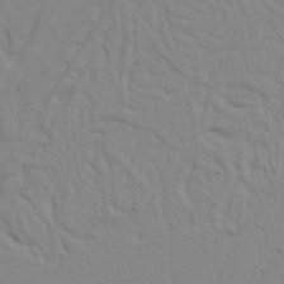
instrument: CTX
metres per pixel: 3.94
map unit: Nhu
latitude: 20.1011
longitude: -73.1593
